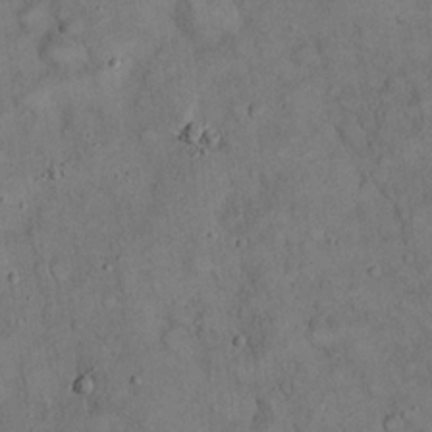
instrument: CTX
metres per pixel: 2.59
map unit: eHh
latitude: 20.6869
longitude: -59.7261
